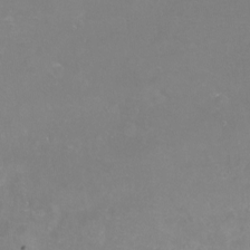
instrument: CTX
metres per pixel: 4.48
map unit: Nhu
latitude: -12.5763
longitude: -60.1955
